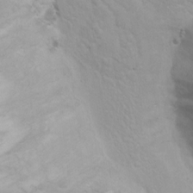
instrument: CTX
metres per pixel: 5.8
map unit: Hto
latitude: 7.4048
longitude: -31.0459
